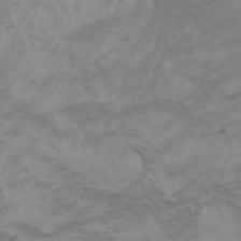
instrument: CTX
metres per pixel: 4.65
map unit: Nhu
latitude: -5.5966
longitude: -79.4427
